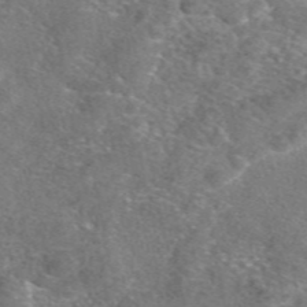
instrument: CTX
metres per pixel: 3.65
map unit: eAb
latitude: 47.6883
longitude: 107.7478
